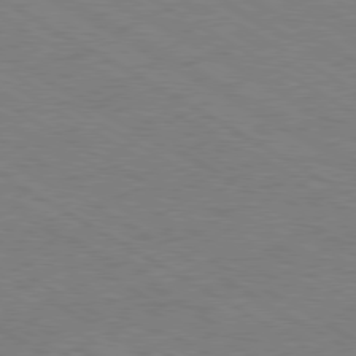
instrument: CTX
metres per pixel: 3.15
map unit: Hpe
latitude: -80.7274
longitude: 16.2740
